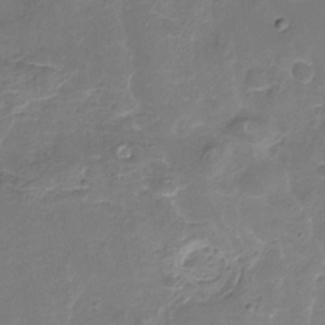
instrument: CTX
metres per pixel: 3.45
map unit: Nhu
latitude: -18.4818
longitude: -56.5923
